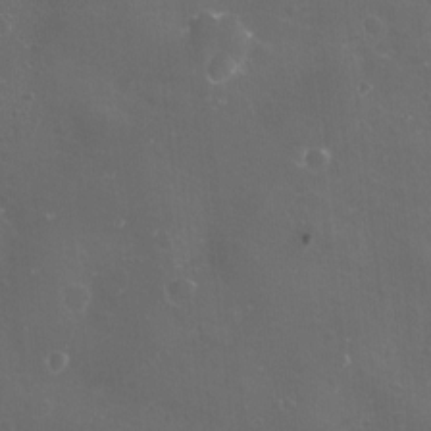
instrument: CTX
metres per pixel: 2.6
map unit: eHh
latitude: -11.5777
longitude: -61.4804
